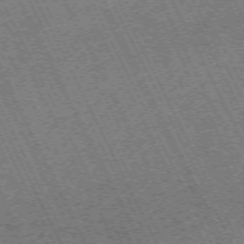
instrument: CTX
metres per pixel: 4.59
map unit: Hpe
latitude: -71.0298
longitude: 10.3495
